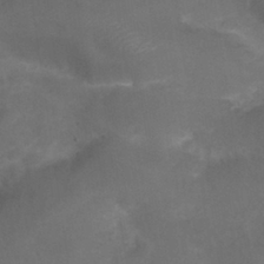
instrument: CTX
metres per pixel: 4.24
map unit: Nhu
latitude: 29.6127
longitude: -51.3859
